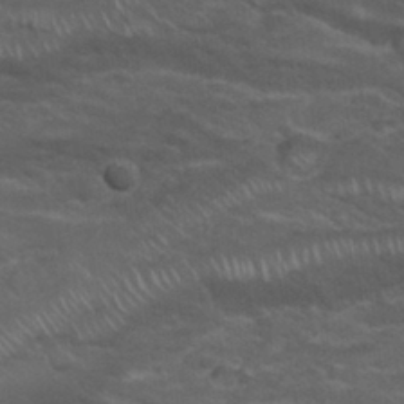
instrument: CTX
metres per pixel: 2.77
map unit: Hto
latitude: 32.1389
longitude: -50.6112
